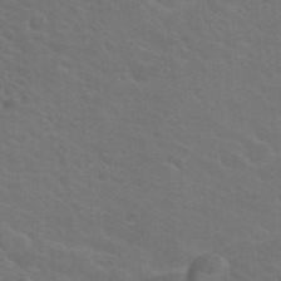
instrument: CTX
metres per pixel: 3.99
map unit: Hto
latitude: 23.3293
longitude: -36.4034
